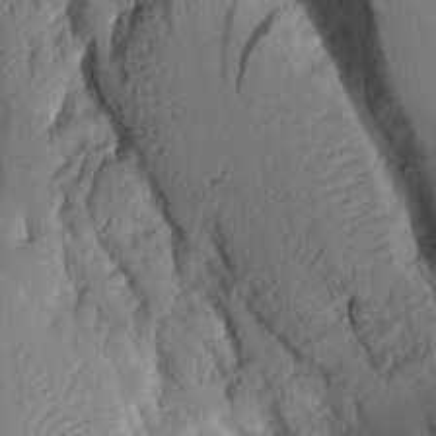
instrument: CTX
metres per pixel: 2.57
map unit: Aa
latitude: 9.9339
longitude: -127.5560
